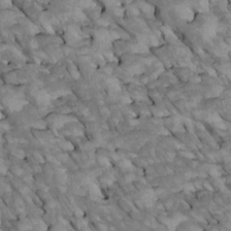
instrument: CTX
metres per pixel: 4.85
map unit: Htu
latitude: 1.7827
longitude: 144.4062
